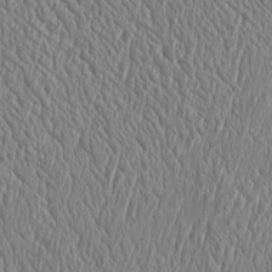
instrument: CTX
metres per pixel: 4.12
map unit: Htu
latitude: -3.9367
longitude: 158.1227
